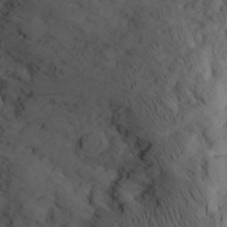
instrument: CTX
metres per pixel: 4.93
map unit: Aa
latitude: 24.7813
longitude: -147.4805
